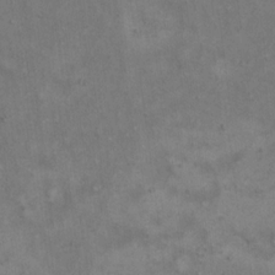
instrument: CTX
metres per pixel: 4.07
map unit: Hto
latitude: 15.8017
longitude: -60.8191
